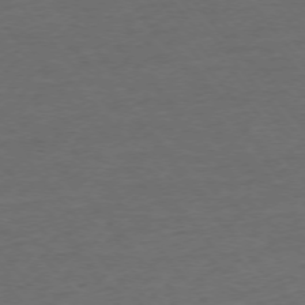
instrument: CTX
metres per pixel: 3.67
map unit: Ap
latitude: -75.7100
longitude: -84.0444
